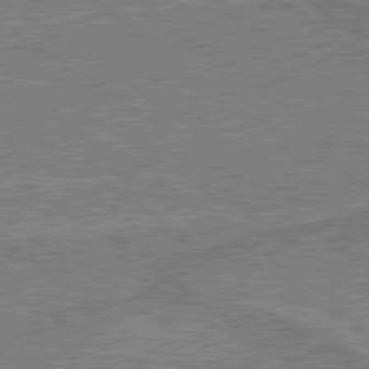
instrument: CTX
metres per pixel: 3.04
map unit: lApd
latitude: 79.7450
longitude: 170.5007
